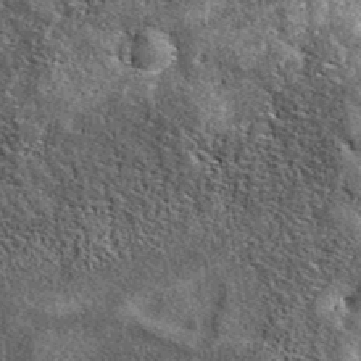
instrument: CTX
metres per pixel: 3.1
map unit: eAb
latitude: 39.5938
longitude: 106.2928
